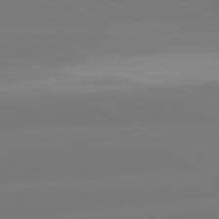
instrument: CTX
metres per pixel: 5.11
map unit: lApd
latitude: 81.0836
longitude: -156.8191
